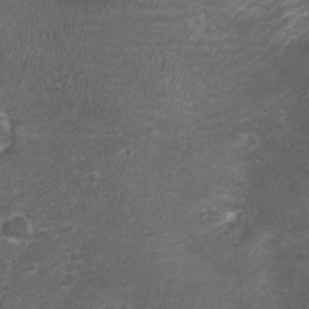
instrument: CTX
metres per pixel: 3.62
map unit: Nhu
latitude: 3.1970
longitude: -17.5371
